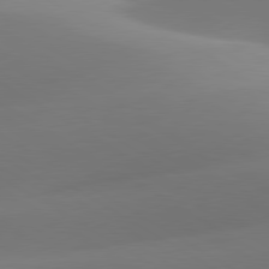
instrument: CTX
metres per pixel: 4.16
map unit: lApd
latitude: 79.9717
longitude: -93.4993
